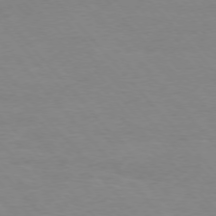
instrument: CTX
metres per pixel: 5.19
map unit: Ap
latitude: -76.6141
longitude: -88.2145
